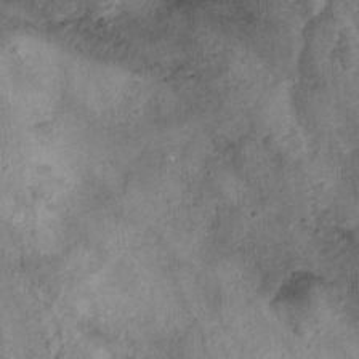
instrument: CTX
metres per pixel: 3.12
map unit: Nhu
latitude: 2.8758
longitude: -17.8583
